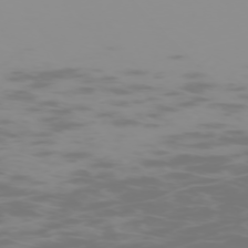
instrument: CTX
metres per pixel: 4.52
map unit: Hpe
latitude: -74.4440
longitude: 6.6140
